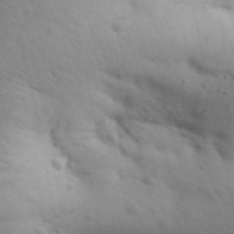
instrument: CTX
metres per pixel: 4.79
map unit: Aa
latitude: 31.1215
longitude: -146.8380
